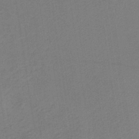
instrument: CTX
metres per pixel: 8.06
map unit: lHb
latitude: -35.8800
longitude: 67.2376
